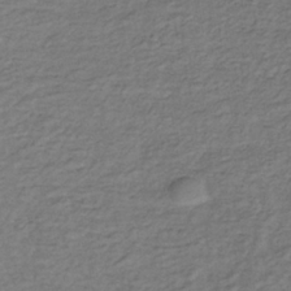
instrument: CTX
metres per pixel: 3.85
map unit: lHb
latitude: -35.5021
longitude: 69.8044
